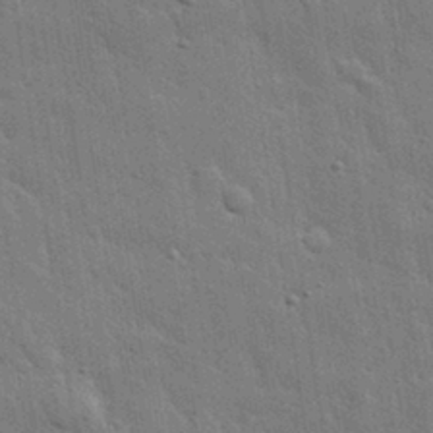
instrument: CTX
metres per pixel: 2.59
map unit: eHh
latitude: 31.4049
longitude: -78.9136
